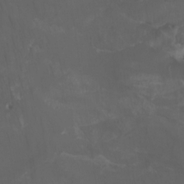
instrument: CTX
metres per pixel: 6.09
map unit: Htu
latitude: -7.2187
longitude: -66.2711
